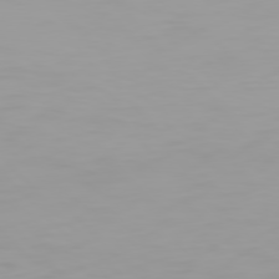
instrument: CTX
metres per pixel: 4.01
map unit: Hpe
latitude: 77.2348
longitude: -163.6127
